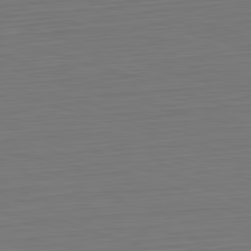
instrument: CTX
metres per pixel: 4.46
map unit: Hpe
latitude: -82.5385
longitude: 11.6533
